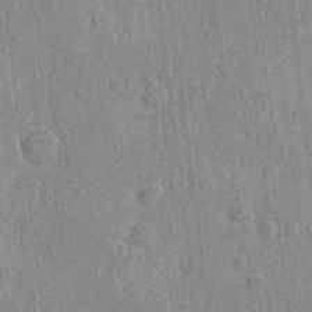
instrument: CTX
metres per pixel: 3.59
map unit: Nhu
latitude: 0.8191
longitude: -16.3278
